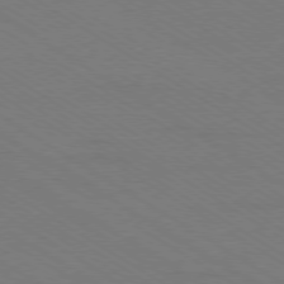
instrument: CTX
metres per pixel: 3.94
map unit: Ap
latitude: -79.1431
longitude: -84.3467
